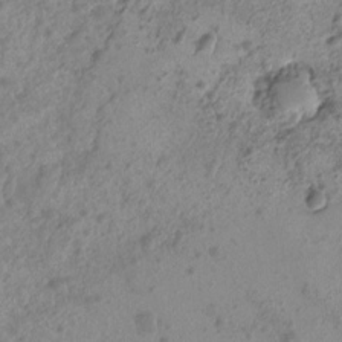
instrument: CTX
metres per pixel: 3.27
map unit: Nhu
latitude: -15.1809
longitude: -26.3089
